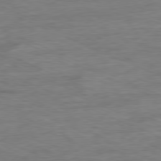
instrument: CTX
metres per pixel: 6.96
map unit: Ap
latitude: -80.3684
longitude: -91.8772
